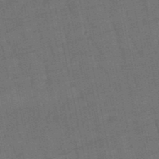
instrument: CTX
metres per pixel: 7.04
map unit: eHb
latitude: -50.3117
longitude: 78.5384
